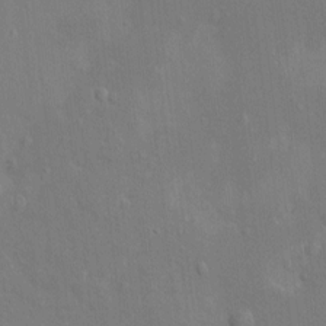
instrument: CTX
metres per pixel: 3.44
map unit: HNhu
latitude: 5.2159
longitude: 4.4062
